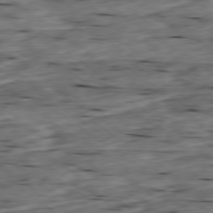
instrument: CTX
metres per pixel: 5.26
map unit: Ap
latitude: -79.4832
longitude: -89.8395
